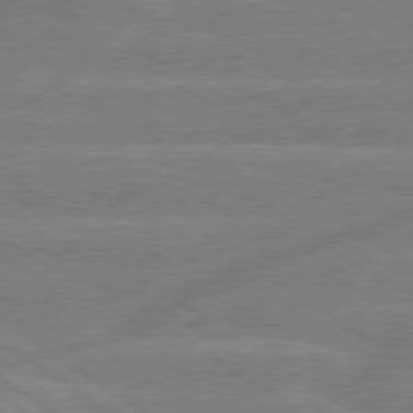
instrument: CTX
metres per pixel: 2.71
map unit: Hpe
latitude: 79.2537
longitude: -130.7436
